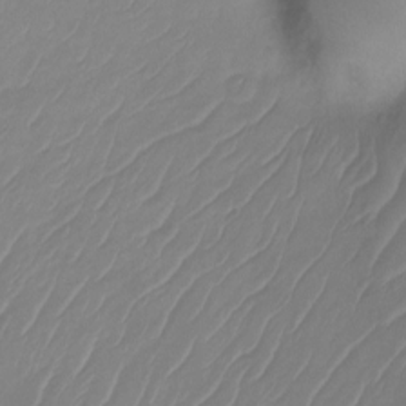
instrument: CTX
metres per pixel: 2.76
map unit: Ht
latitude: -14.6330
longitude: -49.4615
